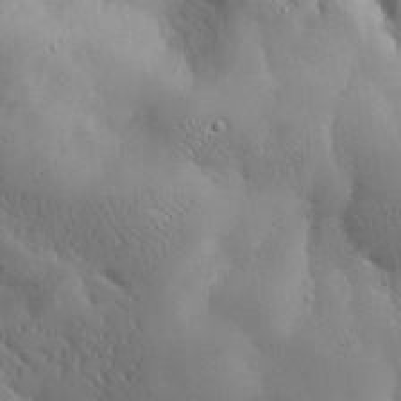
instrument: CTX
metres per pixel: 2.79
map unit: eHh
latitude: 29.9528
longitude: -81.6694
